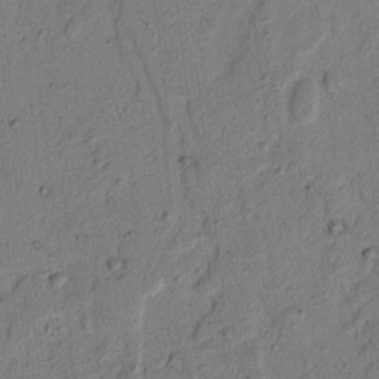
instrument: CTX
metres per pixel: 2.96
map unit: lAvf
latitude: 7.9528
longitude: 169.1809
